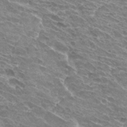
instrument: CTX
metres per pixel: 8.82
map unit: Hto
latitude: 32.2334
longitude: -42.4979
